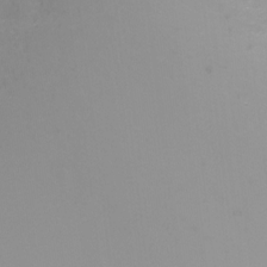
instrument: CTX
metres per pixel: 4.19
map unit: Nhu
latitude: -17.5777
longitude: -47.1781
